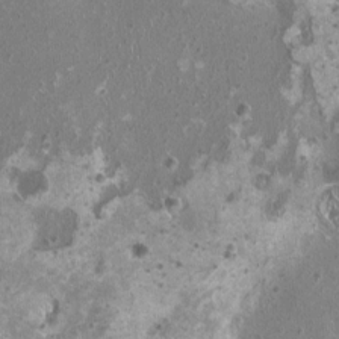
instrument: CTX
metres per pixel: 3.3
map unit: HNhu
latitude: 0.2144
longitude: 1.3510
